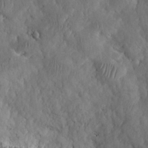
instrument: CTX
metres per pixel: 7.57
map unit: eHh
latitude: 24.7813
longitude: -67.5749
